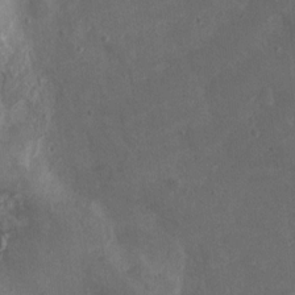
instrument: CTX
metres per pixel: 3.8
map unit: Ht
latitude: 2.0633
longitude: -19.8016
